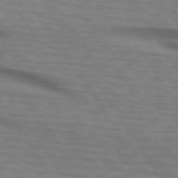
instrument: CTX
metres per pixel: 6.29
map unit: lApd
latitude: 74.0444
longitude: -77.2159
